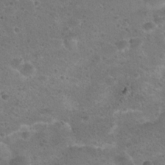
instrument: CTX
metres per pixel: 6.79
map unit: Hto
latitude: 22.6112
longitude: -48.3278
